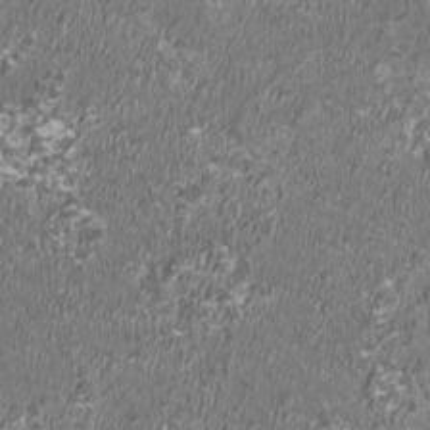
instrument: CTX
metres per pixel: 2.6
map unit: HNhu
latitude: 0.2900
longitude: -1.5371
